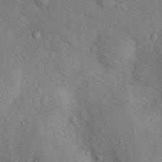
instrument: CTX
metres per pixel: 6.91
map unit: Nhu
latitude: 12.9325
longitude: -27.1403
